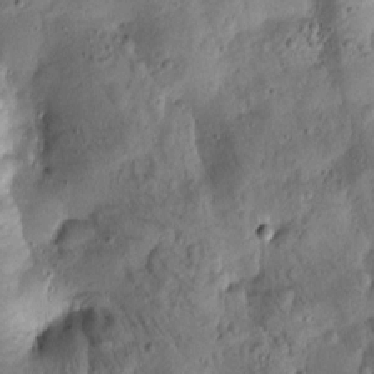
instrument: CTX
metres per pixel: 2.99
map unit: Htu
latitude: -3.3131
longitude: 171.1242
